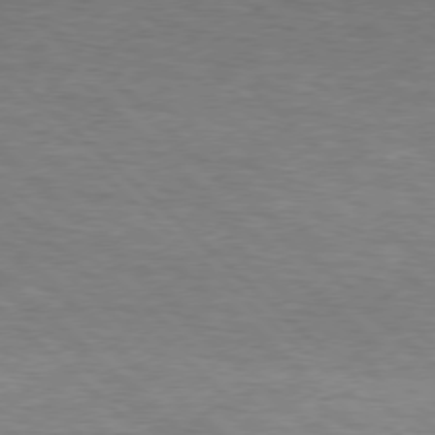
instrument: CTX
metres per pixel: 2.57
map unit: lApd
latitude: 75.6127
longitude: -84.1578
